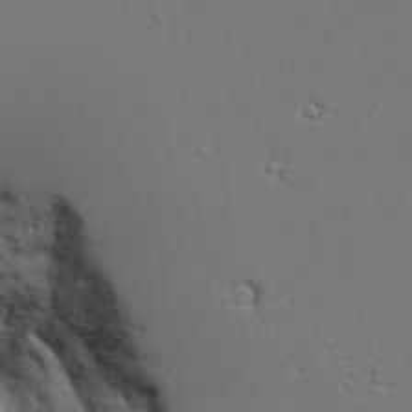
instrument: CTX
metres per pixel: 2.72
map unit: Aa
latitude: 19.6882
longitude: -125.9717
